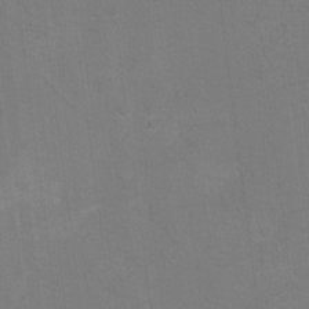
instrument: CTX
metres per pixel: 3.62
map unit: Hto
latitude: 8.6302
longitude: -30.2523
